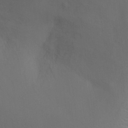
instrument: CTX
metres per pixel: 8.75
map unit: Ht
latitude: -5.1620
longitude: -25.0836
